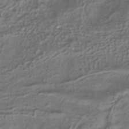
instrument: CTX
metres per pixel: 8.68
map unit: ANa
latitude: -37.6721
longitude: 94.8408
